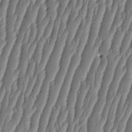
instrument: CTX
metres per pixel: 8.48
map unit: HNhu
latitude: -2.7274
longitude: 13.8045
